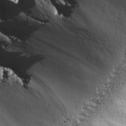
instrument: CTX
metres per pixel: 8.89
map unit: lAvf
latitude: 26.7624
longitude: -111.0081
